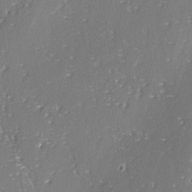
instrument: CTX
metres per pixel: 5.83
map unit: lAvf
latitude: -3.1242
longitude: -108.4034
